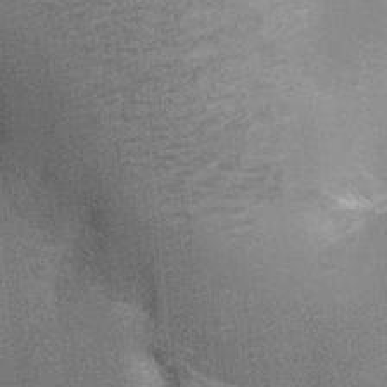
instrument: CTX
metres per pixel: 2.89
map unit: Ht
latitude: -1.4644
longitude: -15.4805
